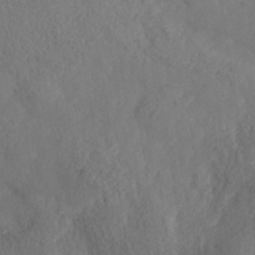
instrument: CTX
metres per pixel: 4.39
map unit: Nhe
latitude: -37.2376
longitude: 139.4644
